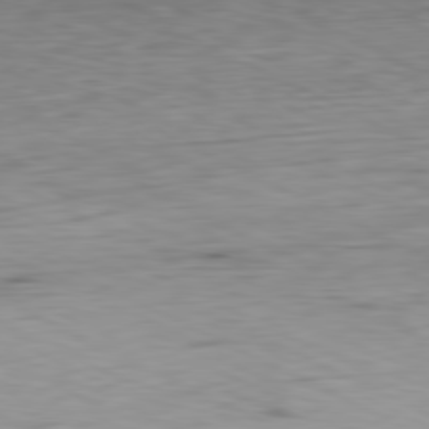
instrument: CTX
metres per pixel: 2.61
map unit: Ap
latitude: -81.0109
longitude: -69.1025
